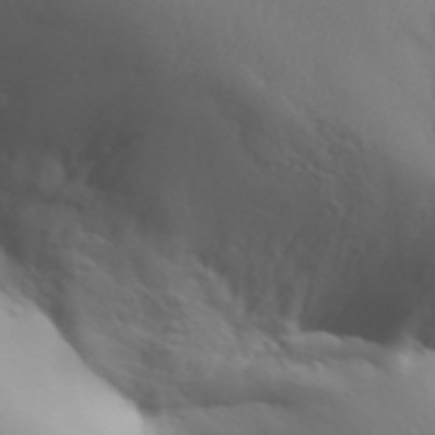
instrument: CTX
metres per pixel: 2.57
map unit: Aa
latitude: 32.8758
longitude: -143.8206
